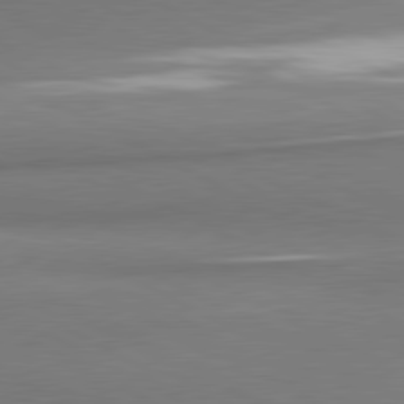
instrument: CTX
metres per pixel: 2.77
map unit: lApd
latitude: 80.5546
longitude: 167.8044
